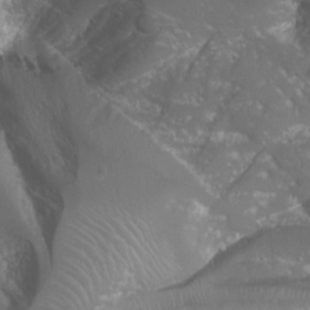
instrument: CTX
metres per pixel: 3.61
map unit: Nhu
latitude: -9.7289
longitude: -69.5938
